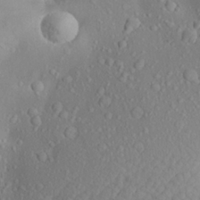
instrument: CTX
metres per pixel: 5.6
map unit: Aa
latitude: 23.2159
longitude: -145.7827
